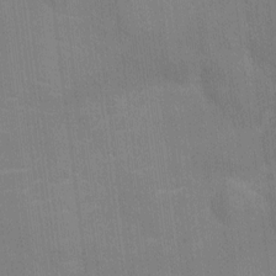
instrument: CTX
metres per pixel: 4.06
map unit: Ht
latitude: -5.1620
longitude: -14.4412
